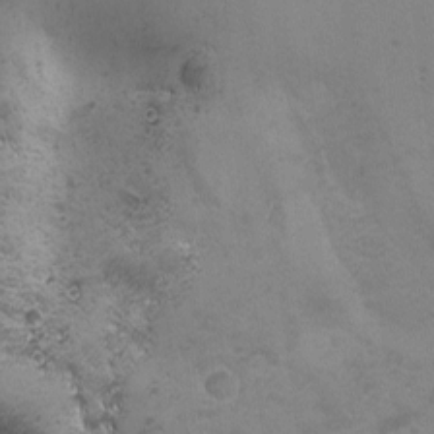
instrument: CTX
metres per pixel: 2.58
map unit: Ave
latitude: -7.3320
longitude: -121.0459
